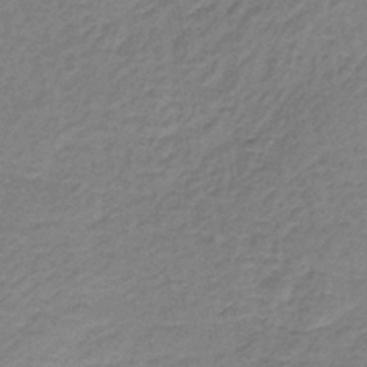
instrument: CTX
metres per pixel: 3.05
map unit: lHb
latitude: -37.2376
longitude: 61.1242
